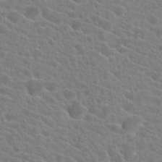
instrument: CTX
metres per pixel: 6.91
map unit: Hto
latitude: 21.5938
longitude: -39.3482
